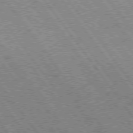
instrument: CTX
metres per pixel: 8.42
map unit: Hpe
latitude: 75.4615
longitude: -155.8205
